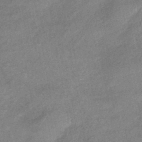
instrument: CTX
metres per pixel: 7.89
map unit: eHb
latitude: -42.1038
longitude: 84.3117
